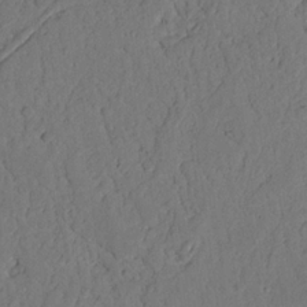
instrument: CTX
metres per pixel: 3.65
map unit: Nhu
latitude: 20.7624
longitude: -75.3671
